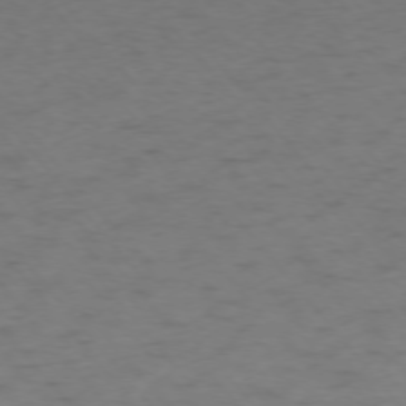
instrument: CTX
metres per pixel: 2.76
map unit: Ap
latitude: -75.5399
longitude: -66.5167
